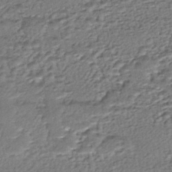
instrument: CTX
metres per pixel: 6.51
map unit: HNhu
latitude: -45.8233
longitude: 96.0094
